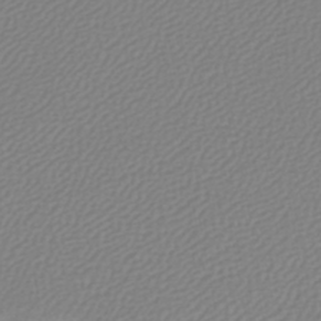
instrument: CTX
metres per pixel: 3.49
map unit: lHb
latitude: -45.2187
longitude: 75.4833
